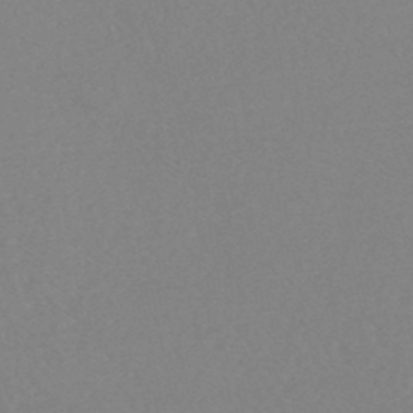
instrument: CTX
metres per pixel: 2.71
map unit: HNhu
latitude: -48.7652
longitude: 97.8234
